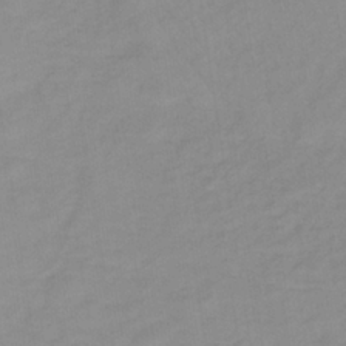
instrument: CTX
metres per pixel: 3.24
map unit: lHb
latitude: -34.8219
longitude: 72.8408
